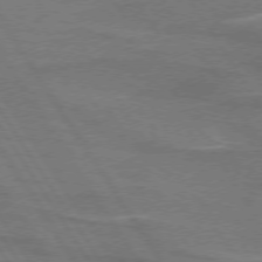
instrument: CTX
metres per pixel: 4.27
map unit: lApd
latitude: 74.2334
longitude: -66.1388
